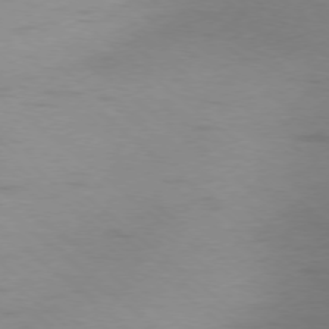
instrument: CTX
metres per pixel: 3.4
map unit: Ap
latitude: -77.6911
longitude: -76.5168
